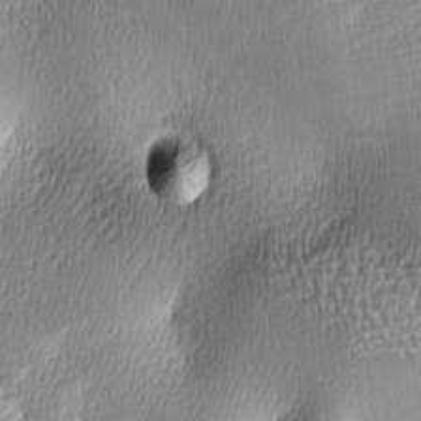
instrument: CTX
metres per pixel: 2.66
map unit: lAa
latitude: -6.1605
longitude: -123.1403
